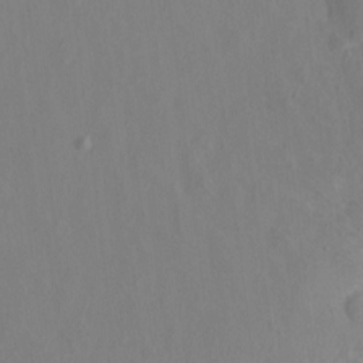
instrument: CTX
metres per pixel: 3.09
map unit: HNhu
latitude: 5.4993
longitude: -6.6868
